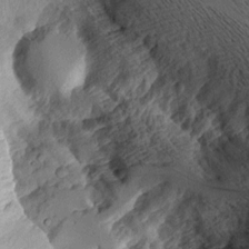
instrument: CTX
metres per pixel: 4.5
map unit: Aa
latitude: 11.2348
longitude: -127.6694
